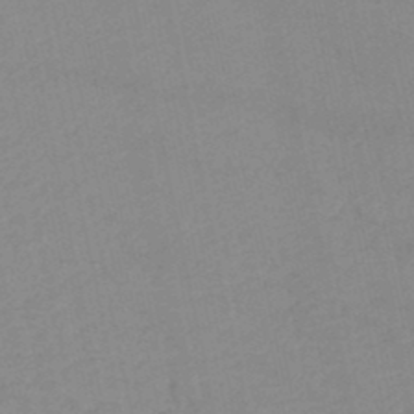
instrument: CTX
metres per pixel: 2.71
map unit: lHb
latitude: -46.6896
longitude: 61.1431
